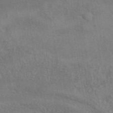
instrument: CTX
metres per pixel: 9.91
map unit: eAb
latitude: 42.5357
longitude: 109.9556
